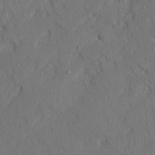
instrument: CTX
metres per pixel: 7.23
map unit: Ave
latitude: 22.6112
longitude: -130.8002
